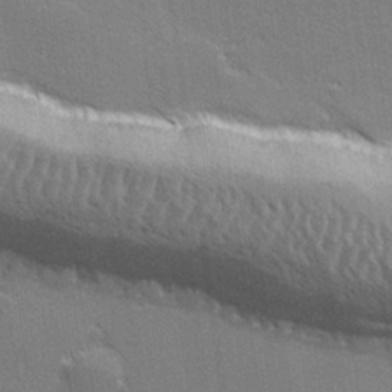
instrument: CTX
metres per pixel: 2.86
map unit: lHvf
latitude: 26.6113
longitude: 142.1038
